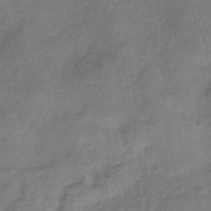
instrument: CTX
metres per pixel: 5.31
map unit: HNhu
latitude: -42.5762
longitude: 90.0472
